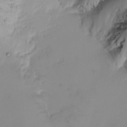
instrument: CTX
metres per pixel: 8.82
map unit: Nhu
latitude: -4.7274
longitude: -87.3293
